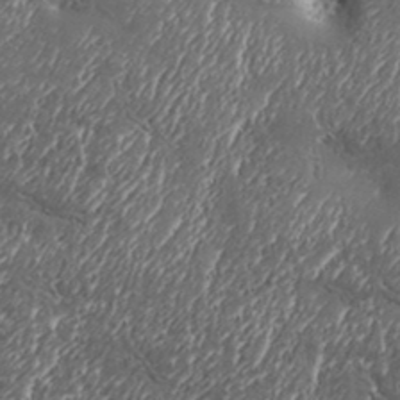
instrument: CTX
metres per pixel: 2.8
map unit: Aa
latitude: 33.1403
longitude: -134.6112
